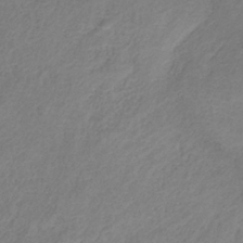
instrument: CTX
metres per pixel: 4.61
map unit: HNb
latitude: -33.5777
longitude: 56.2739
